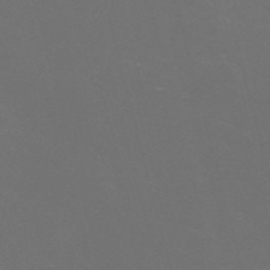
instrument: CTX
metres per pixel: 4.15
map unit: Nve
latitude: -57.4832
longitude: 52.6896
